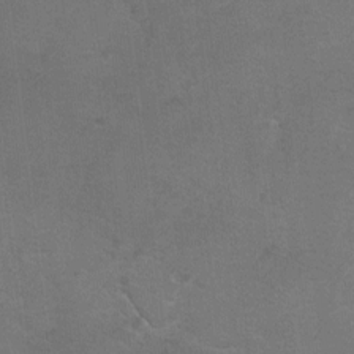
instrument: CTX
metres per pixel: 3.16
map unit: Hto
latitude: 2.9891
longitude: -32.8569
